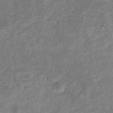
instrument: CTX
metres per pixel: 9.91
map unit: eHb
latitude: -34.2739
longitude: 75.6533
